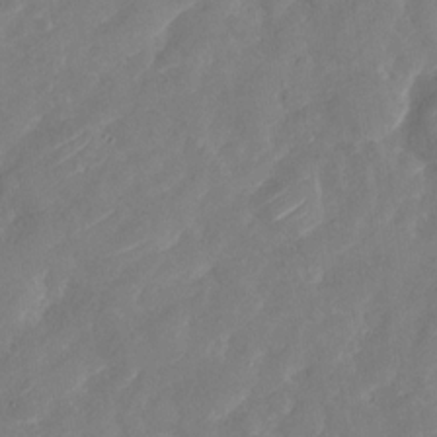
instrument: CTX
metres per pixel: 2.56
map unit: Nhu
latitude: -29.8989
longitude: -72.4790
